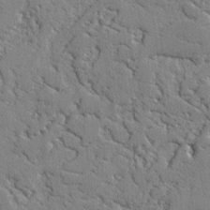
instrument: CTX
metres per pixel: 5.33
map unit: lAvf
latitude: -2.4062
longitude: -108.9891
